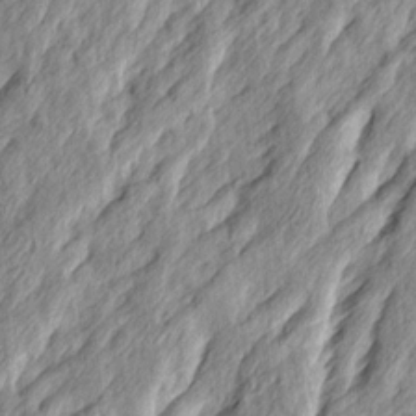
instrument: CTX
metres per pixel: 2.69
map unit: Ave
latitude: 15.4427
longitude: -137.3860
